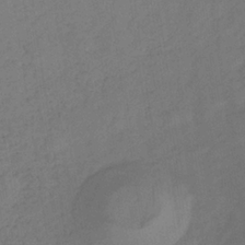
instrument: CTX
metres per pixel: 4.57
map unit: lHb
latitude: -33.6911
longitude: 66.6896
